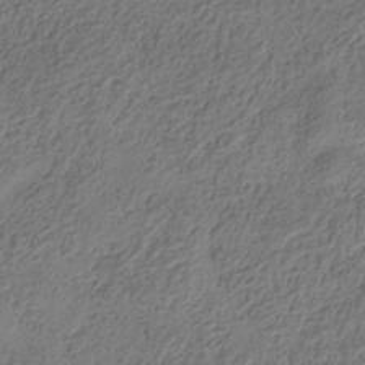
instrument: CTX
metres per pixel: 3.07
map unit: Hve
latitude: -34.8786
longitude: 88.7274
